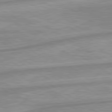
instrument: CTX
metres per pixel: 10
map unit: lApd
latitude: 80.2333
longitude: -172.2711
